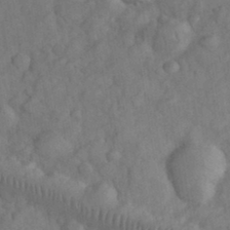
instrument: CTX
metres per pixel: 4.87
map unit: eHh
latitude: 33.4993
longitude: -68.9703
